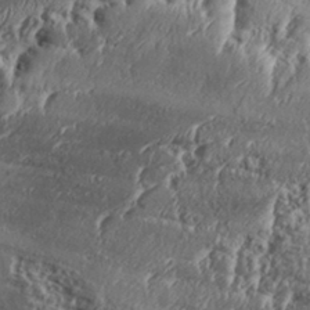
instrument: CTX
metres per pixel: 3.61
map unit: Aa
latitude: 32.6868
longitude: -134.9891
